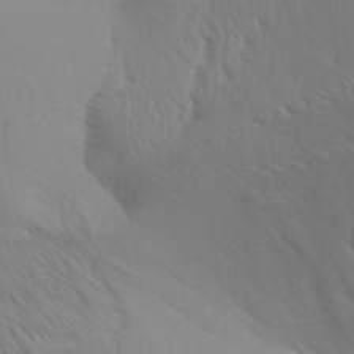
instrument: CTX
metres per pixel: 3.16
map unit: Aa
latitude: 32.1389
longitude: -140.2522
